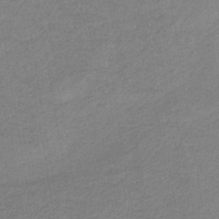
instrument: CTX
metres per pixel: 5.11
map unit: HNb
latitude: -33.6155
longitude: 62.4062
